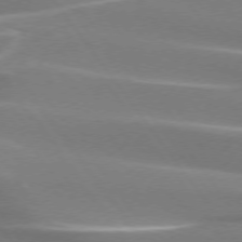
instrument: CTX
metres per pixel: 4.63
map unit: lApd
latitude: 74.2523
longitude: -62.6113
